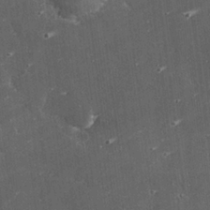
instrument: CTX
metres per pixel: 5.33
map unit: eHh
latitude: 24.9891
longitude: -90.0255
